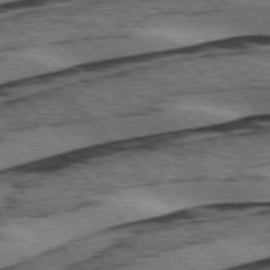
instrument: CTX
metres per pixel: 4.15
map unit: lApd
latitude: 75.8772
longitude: -78.4601
